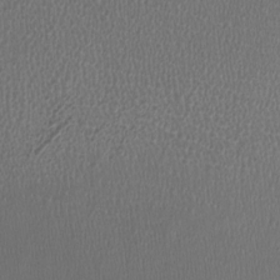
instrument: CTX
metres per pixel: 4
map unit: HNhu
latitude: -2.8974
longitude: -3.0836
